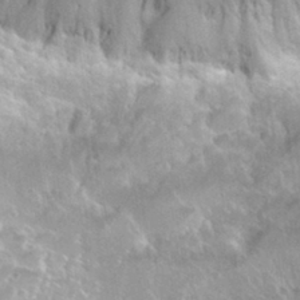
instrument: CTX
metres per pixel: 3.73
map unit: Hto
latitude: 31.8395
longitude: -41.2348
